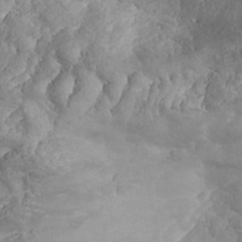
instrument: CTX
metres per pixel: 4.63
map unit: Nhe
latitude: -37.5588
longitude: 138.9542
